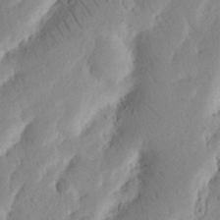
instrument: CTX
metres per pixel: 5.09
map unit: Nhu
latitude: 17.0270
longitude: -75.5182
